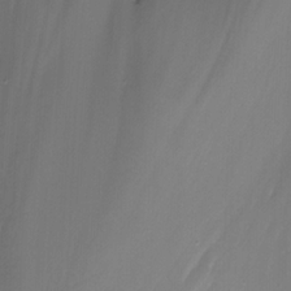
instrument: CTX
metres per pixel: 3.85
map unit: Nhu
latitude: -11.9178
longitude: -48.0255
